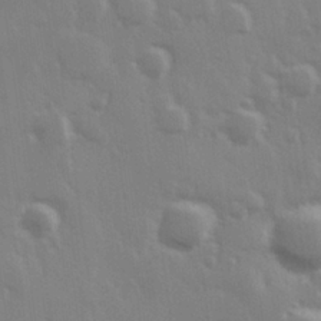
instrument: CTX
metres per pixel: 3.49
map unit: Hve
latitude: 26.4979
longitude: 147.9367
